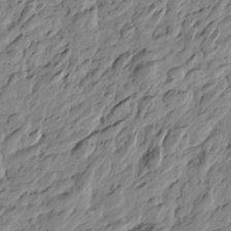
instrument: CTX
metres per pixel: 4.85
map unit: Htu
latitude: -4.3873
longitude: -178.7624
